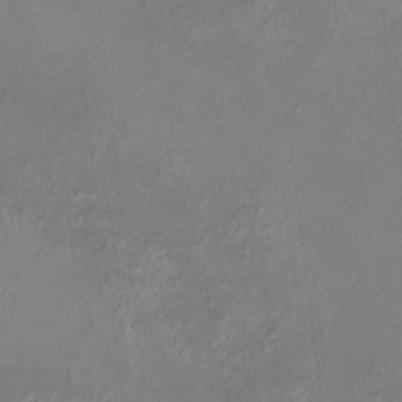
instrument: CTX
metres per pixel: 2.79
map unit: HNhu
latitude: 5.4993
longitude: 10.0661
